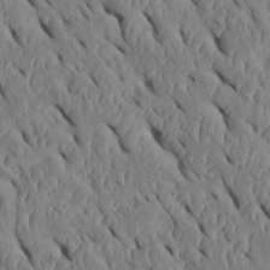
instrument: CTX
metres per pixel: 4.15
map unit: Htu
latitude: 1.3292
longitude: 148.5763
